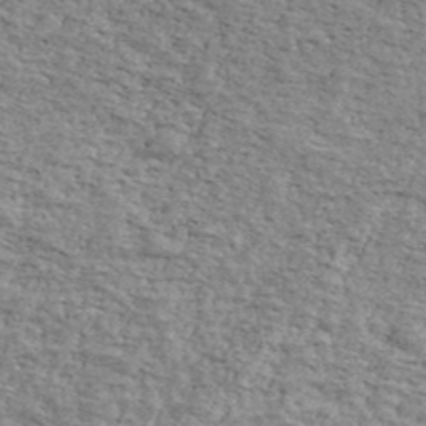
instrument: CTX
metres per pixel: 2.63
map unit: Ave
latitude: 41.3103
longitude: -109.6505
